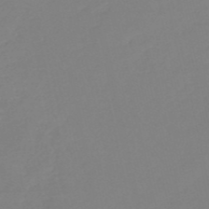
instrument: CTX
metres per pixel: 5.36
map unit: eHh
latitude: -52.8785
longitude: -25.0647
